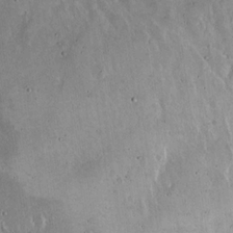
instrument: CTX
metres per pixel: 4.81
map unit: Hto
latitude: 16.2145
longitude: -59.7261
